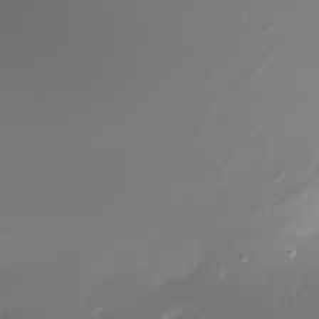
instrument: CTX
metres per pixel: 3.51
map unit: Nhe
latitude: -33.4455
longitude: -116.9703
